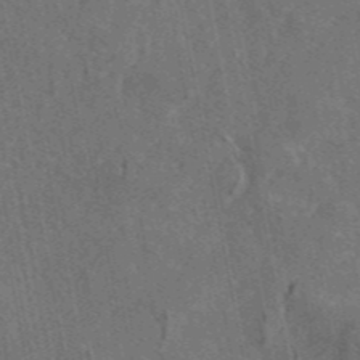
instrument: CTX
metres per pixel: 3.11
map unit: eAb
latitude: 46.6680
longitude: 111.8422
